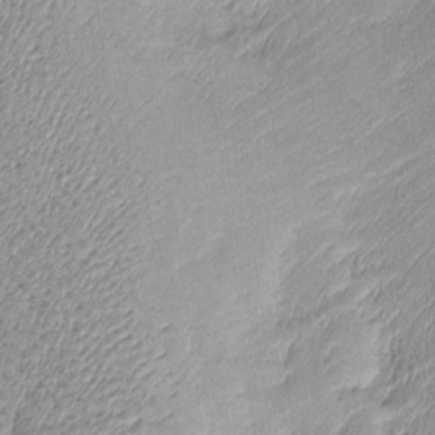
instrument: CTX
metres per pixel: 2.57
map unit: Htu
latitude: -6.1417
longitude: 159.1809
